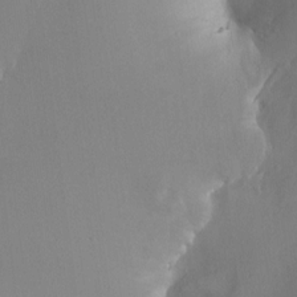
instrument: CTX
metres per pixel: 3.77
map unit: HNhu
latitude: 3.3481
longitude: -6.4412
